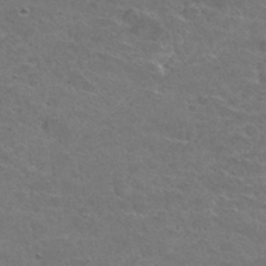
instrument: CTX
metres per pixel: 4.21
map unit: Hto
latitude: 32.4601
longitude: -48.4979
